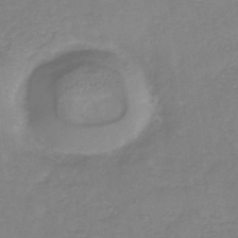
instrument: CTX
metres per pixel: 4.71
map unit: HNb
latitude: -31.8044
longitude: 59.3887
